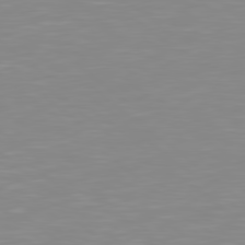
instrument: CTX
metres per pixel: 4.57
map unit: Hpe
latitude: 78.8380
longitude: -172.6490
